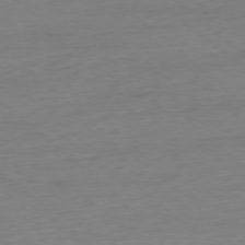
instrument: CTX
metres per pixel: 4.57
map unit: Ap
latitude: -78.1039
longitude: -97.3104
